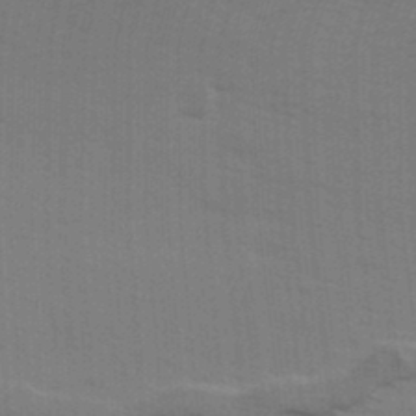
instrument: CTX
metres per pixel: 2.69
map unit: Ave
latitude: 13.3482
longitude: -102.2333
